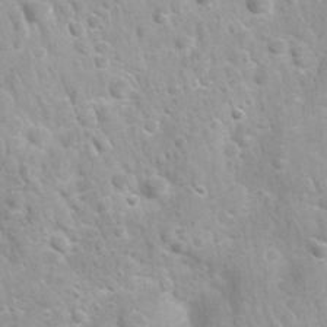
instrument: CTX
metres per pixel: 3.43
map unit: Nhu
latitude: 26.9325
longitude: -62.9325
